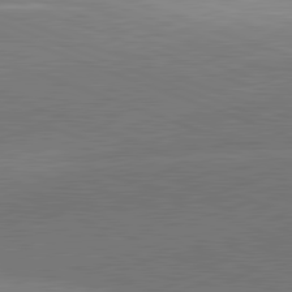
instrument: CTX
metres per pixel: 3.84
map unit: lApd
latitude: 81.8394
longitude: 136.1794
